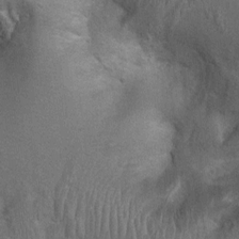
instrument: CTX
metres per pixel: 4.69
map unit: Ht
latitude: 4.1578
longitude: -21.2348
